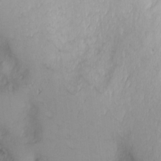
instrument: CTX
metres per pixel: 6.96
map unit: Nhu
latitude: -1.3888
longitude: -73.8017
